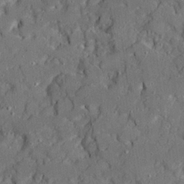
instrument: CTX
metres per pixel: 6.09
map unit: Ave
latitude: 20.6680
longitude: -128.7057
